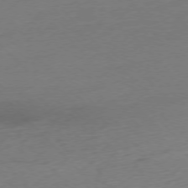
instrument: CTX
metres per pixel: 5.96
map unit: Ap
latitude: -76.8030
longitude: -92.5734
